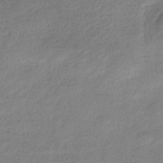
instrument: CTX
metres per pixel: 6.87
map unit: eHb
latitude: -38.6141
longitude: 80.5574
